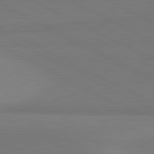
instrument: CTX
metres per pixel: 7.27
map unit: lApd
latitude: 81.5938
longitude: 151.6155
